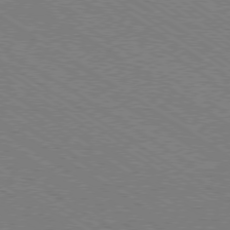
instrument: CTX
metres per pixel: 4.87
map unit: Ap
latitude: -79.2376
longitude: -79.2348
